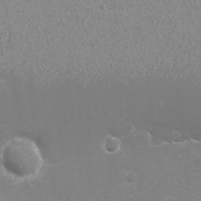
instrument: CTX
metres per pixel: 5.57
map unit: eHh
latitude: -4.5762
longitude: -74.6113
